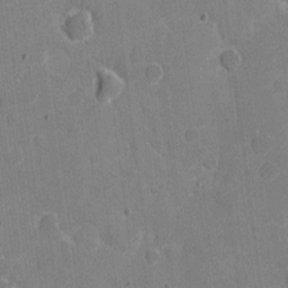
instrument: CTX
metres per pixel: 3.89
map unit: eHh
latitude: 7.4237
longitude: -67.2348
